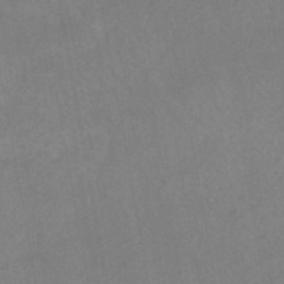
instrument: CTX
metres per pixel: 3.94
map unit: HNhu
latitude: -44.8975
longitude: 92.2362
